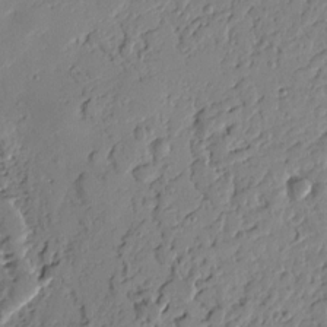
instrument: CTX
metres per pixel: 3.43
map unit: Htu
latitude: -0.9542
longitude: -178.4223
